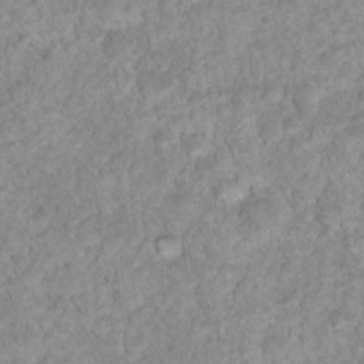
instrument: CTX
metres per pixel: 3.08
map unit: Nhu
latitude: 17.5938
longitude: -34.4412
